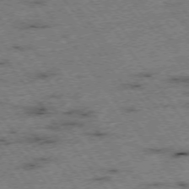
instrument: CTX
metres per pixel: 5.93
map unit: Hpe
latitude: -74.7086
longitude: 2.5573
